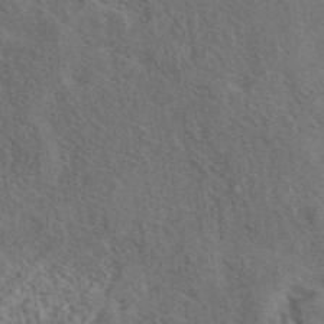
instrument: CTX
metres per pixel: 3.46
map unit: eAb
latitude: 42.9892
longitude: 110.2550
